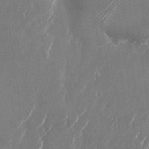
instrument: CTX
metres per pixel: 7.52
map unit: Nhu
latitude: -22.3306
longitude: -72.2334
